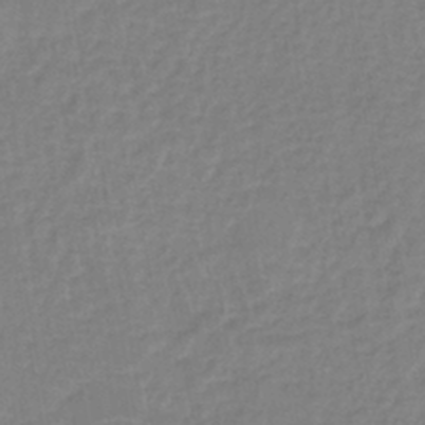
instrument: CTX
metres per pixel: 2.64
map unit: eHh
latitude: -42.9541
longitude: -31.3104
